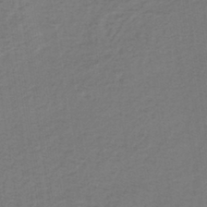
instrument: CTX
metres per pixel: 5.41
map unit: lHb
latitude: -41.0864
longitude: 63.9745
